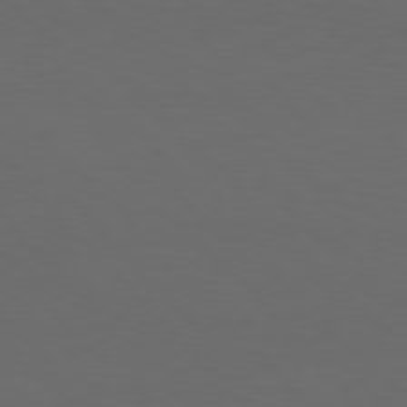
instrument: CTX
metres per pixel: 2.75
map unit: Hpe
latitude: 77.0080
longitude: -167.1403
